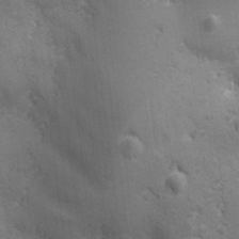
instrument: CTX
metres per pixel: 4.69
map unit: Ave
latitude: -6.9541
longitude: -120.5924
